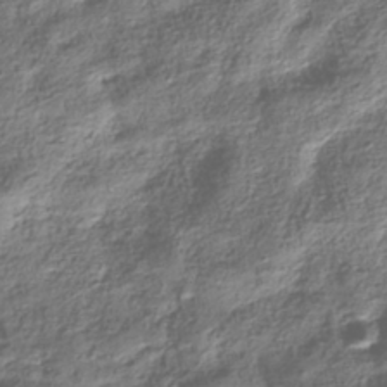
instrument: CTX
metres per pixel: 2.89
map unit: HNhu
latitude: -40.7085
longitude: 109.6722
